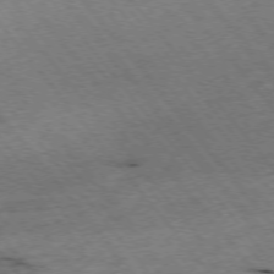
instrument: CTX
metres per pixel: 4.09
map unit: Hpe
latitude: -75.5211
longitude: -17.1403
